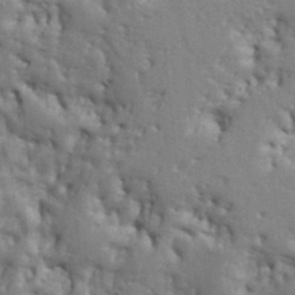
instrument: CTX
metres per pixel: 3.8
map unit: Ht
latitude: 9.3293
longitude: -76.9136
